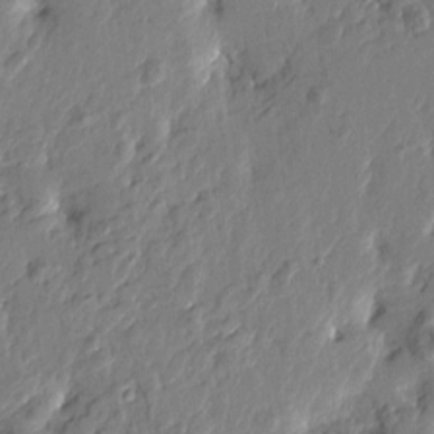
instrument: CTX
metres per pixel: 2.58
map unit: Htu
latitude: -2.4817
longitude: -179.8395
